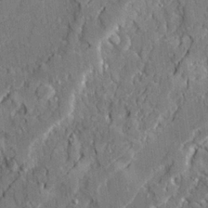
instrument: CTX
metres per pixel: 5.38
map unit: Ave
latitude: 22.3656
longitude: -129.6505
